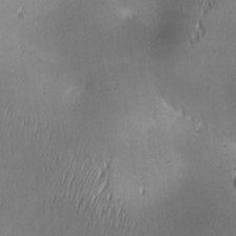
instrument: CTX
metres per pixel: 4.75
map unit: lAa
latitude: 1.4615
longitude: -117.1025
